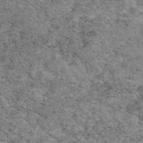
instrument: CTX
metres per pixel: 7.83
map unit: eAb
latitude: 47.4049
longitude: 114.6329
